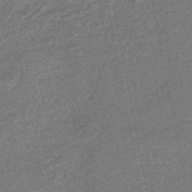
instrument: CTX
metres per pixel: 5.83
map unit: eHb
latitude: -45.7856
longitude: 89.3698
